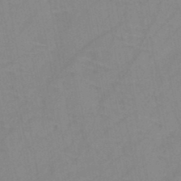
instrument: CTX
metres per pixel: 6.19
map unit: HNb
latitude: -44.9542
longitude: -40.7624
